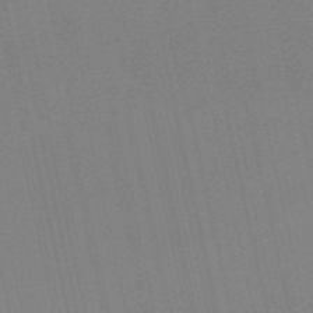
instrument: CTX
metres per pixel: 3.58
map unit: HNb
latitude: -54.7274
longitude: -41.4048
